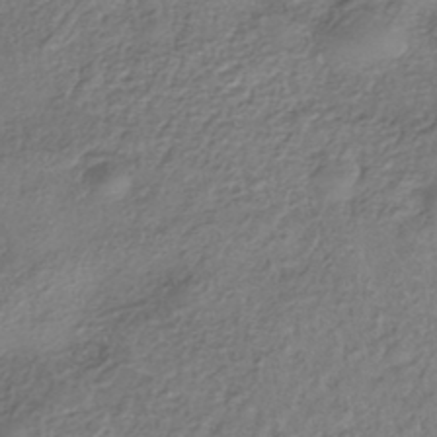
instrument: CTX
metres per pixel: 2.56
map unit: eHh
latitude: -42.3117
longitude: 118.1039
